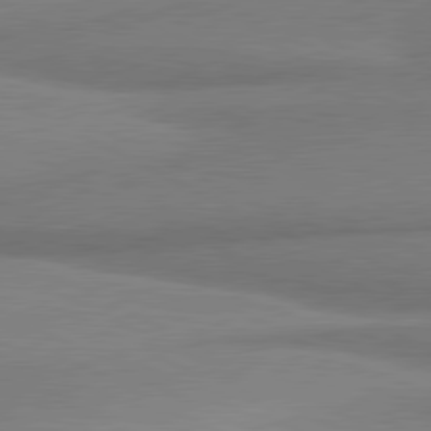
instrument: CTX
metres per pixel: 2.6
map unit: lApd
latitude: 80.5735
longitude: 166.9164
